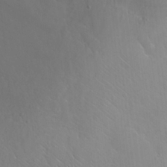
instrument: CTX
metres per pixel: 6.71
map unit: Nhu
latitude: 26.7624
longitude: -55.9717
